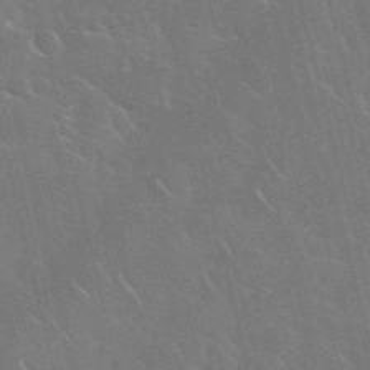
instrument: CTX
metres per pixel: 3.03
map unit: Nhu
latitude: 28.1767
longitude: -61.8961
